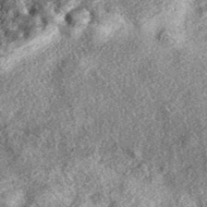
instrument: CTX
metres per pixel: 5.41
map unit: eAb
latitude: 38.9514
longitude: 106.7274
